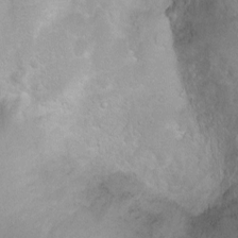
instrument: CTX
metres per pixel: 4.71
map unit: Nhu
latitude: 3.5749
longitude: -24.7813
